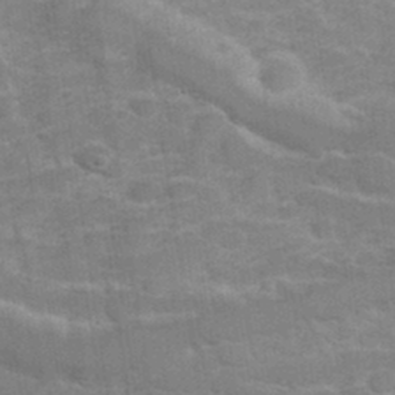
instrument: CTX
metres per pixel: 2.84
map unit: Hve
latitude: 31.9528
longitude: 151.9367
